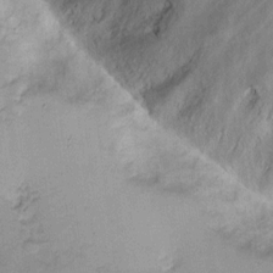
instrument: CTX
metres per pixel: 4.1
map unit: eHh
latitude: 7.0836
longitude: -66.9891
